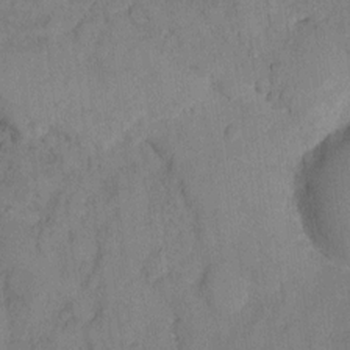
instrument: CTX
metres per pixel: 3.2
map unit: Hto
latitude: 8.7813
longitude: -58.4979
